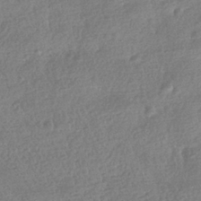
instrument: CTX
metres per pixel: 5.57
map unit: HNhu
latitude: -40.9919
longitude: 98.4629
